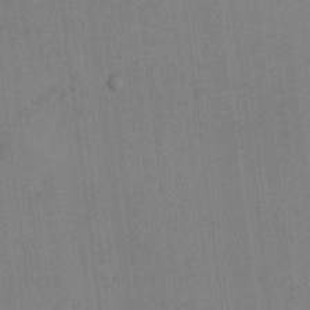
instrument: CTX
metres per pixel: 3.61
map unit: HNhu
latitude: -0.9542
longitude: -7.4804
